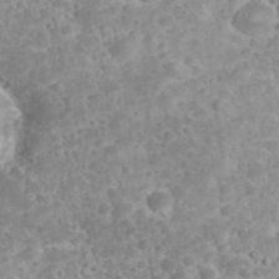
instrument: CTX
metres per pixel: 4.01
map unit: eHh
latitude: 32.6679
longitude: -62.1200
